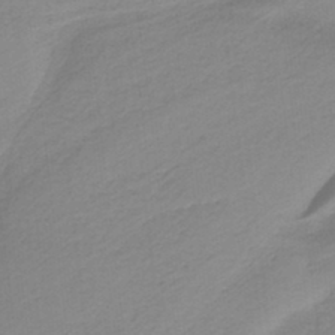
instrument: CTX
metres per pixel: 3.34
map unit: HNb
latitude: -36.5007
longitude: 55.9745
